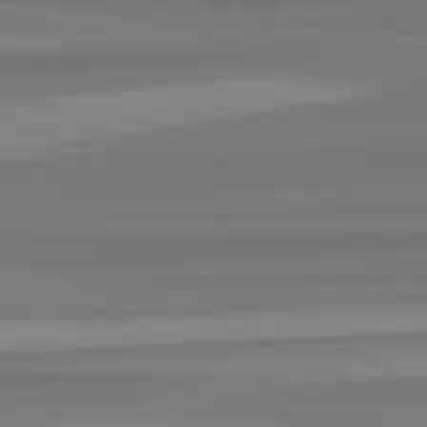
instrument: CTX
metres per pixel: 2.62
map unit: lApd
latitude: 82.8002
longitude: 174.3873
